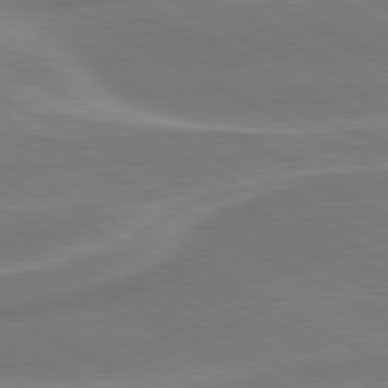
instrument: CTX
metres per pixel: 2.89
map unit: lApd
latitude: 80.5546
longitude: 128.5763
